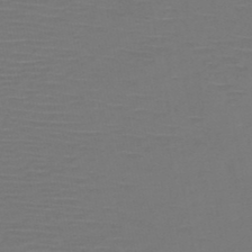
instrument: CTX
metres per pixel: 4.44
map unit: HNb
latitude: -47.7855
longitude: -43.1970
